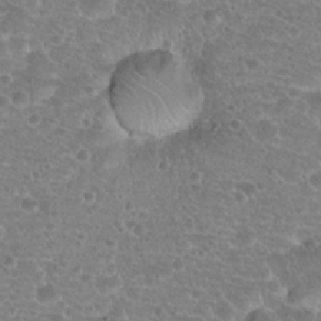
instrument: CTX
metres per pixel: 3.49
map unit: Hto
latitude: 19.8583
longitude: -42.0633
